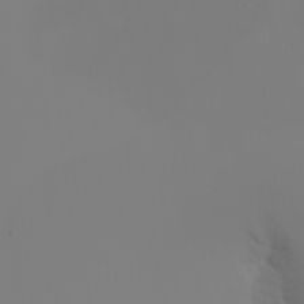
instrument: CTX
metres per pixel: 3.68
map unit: Nhu
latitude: -5.1620
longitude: -84.3278
